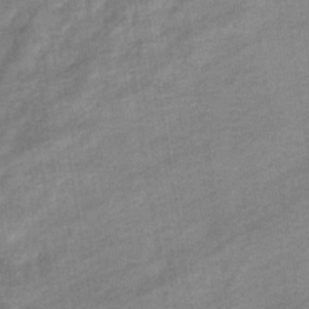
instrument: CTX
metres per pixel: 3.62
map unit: eHb
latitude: -37.2942
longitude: 77.6911
